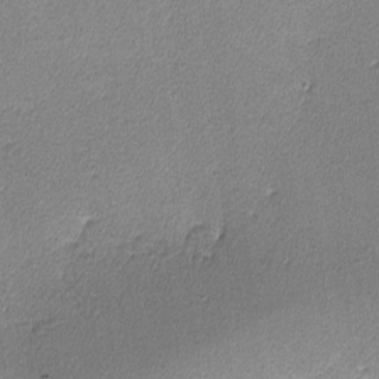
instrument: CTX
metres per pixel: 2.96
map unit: lHvf
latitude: -11.8611
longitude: -102.3089
